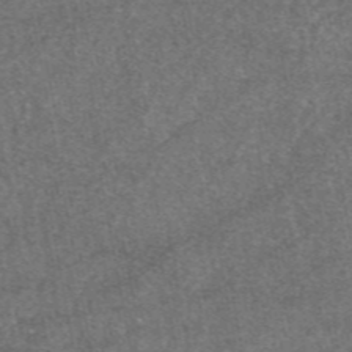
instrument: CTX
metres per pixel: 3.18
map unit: eAb
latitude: 47.8962
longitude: 108.5007
